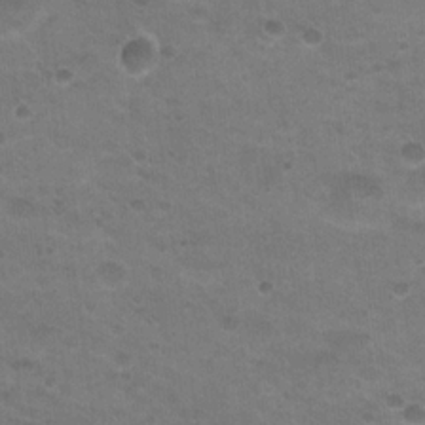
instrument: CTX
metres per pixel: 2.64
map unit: Nhu
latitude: 18.1955
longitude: -32.5735
